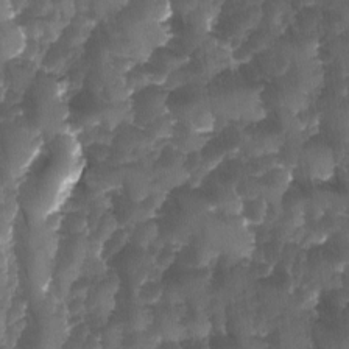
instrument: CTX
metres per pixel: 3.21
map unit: Ave
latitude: -11.0109
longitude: -119.2159
